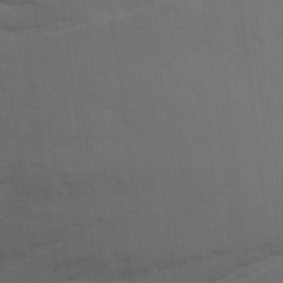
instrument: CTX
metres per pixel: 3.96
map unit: Ave
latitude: 18.2522
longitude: -129.1025
